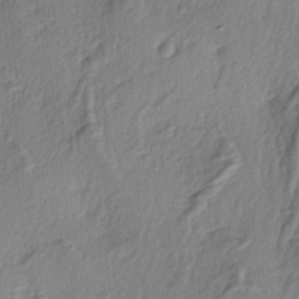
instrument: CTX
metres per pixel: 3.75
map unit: lAa
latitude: -4.5384
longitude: -123.3104
